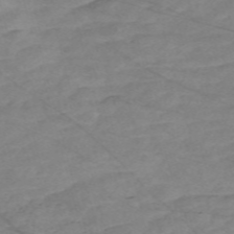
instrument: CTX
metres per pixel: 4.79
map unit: Nve
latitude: -58.8407
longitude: 61.1998
